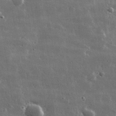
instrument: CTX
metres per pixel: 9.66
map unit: lHvf
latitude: 32.4034
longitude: -90.5735
